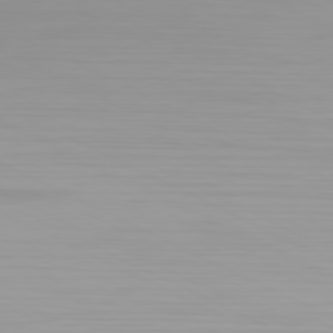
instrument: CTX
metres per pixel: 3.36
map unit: Hpe
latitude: -81.3699
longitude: 18.8975
